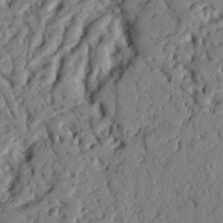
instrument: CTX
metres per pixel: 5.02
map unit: Nhu
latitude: 20.2712
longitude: -77.4993
